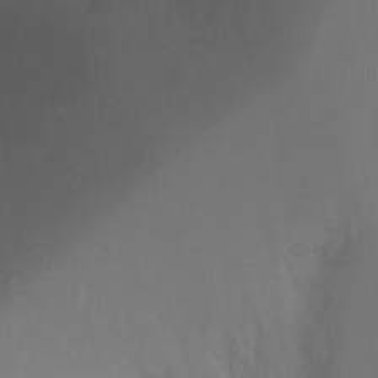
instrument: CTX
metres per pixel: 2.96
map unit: Ht
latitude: -6.7841
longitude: -34.4601
